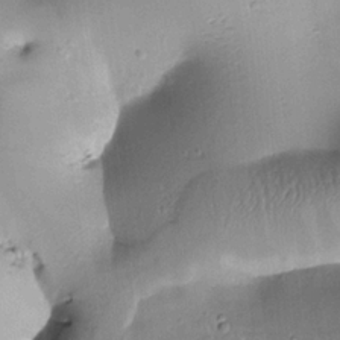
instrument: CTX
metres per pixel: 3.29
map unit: Htu
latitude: 0.0822
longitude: 172.8219
